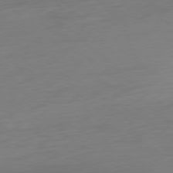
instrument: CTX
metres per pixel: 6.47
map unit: Ap
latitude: -78.2928
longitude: -67.5749
